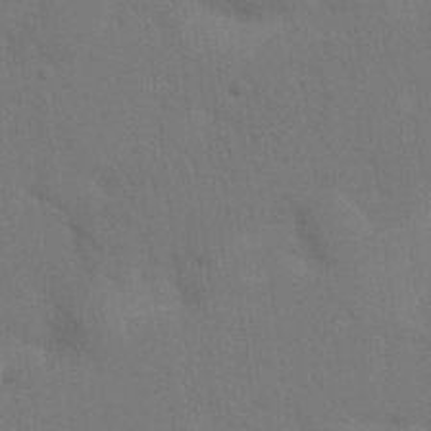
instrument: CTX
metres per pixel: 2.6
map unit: Nhu
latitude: 22.0822
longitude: -73.9717
